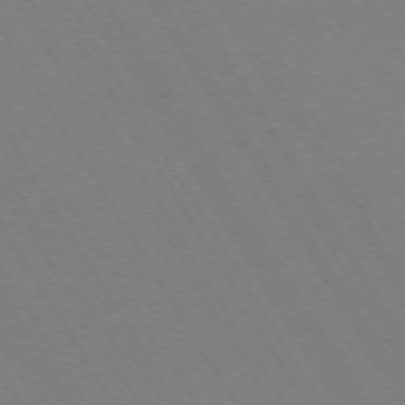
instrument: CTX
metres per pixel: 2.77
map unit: Hpe
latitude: -71.9556
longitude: 11.4643
